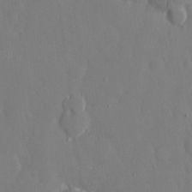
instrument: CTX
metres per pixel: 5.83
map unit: eHh
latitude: 14.8191
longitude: -70.8569
